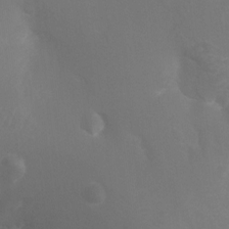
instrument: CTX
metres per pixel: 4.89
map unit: Ht
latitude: -3.3320
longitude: -25.5182
